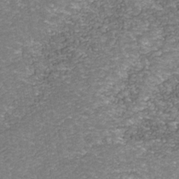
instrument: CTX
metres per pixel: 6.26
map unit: Nhu
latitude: -39.0298
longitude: -82.4601
